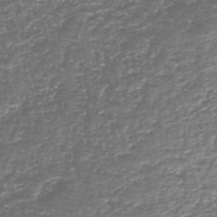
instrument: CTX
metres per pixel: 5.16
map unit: lHb
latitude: -43.7855
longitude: 53.7099
